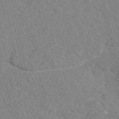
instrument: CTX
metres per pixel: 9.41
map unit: eAb
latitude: 48.3467
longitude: 117.5777
